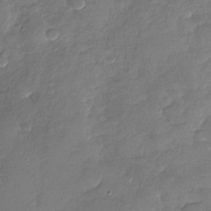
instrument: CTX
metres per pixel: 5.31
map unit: Nhu
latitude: -28.8597
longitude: -62.0444
